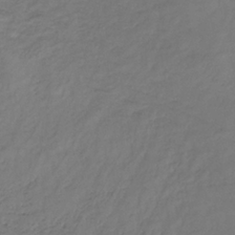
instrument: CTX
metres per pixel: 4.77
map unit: lHb
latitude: -34.0850
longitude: 66.4062
